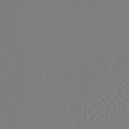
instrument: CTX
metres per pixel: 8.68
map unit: Nhu
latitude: -7.6533
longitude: -90.2711
